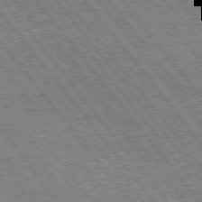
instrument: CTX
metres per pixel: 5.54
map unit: Hpe
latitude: 76.0444
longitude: -149.3104
